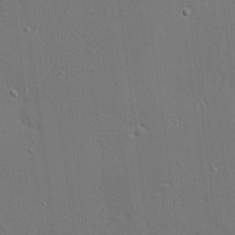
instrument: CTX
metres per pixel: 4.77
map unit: Nhu
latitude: 0.4223
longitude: -77.7827
